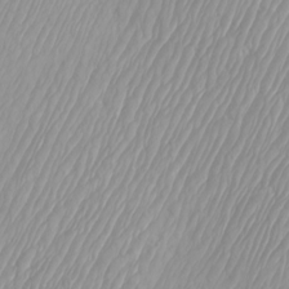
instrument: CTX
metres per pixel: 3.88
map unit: Htu
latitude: -4.1983
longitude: -72.3090
